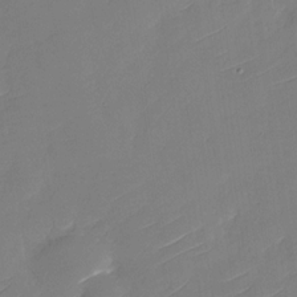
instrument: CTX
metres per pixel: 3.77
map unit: Nhu
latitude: -30.3117
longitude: -72.3846
